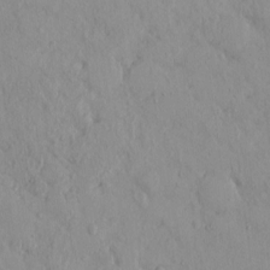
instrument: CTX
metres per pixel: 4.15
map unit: eHh
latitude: -0.0283
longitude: 16.2551
